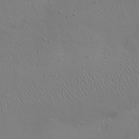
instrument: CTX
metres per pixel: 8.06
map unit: eHh
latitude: 25.3481
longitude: -69.6127
